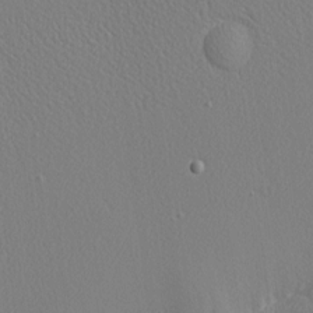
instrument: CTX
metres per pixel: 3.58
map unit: Nhu
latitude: 0.3278
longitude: -78.2901
